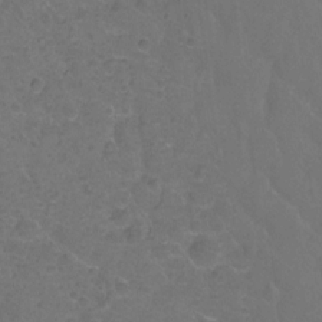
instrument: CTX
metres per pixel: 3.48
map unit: Hto
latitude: -2.3495
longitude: -34.7624
